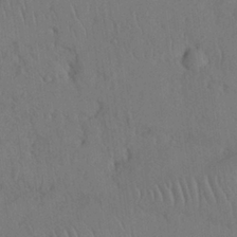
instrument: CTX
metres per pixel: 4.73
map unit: Nhu
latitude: 26.1011
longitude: -71.2159
